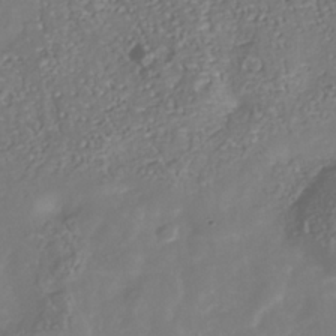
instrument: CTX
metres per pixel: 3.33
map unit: Nhu
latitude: -39.0298
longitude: -80.6113
